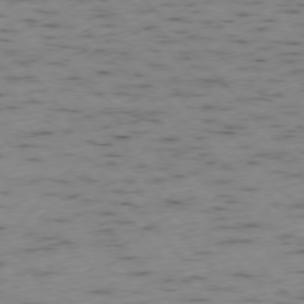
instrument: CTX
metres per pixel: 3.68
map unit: Ap
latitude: -76.3684
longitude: -60.6490
